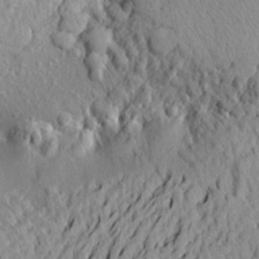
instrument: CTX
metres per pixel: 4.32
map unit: Aa
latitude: 20.8002
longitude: -149.7639
